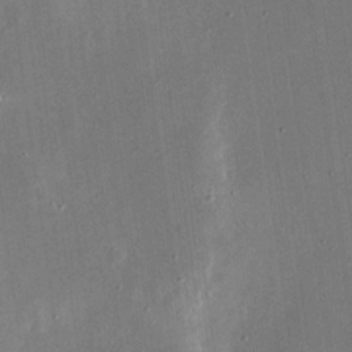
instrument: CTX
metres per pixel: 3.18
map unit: eHh
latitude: 18.3656
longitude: -70.0444
